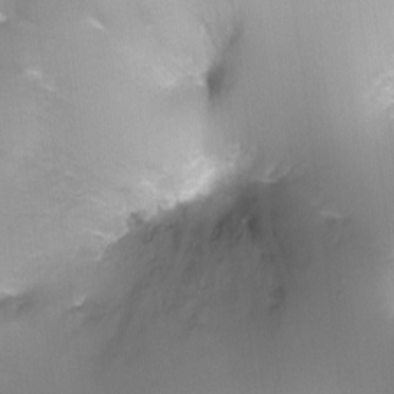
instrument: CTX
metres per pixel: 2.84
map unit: Ht
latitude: -4.7085
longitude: -28.3278
